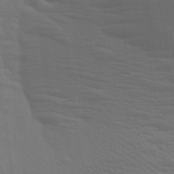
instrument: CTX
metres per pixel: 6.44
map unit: Aa
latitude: 27.4049
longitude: -139.1214
